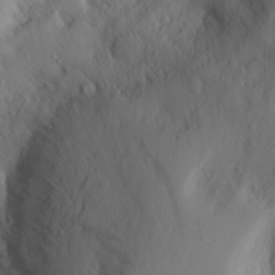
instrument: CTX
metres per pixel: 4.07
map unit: Aa
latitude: 27.4804
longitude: -147.0081
